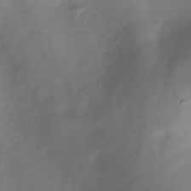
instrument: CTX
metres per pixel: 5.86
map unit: Hve
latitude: -31.3887
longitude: 94.1605
